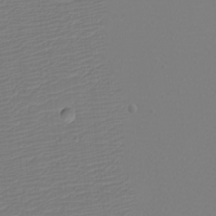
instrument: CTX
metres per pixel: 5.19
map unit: eHh
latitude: -5.4832
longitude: -84.4034
